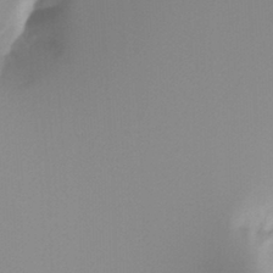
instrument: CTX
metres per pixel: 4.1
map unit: Ht
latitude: -13.5399
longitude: -51.2726
